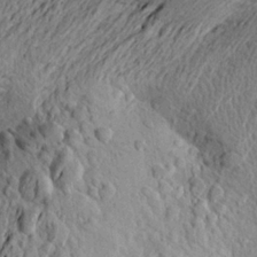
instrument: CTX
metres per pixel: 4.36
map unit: Aa
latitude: 21.4805
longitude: -149.6505
